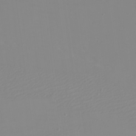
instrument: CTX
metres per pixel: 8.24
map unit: eHh
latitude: -5.8989
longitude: -82.8380
